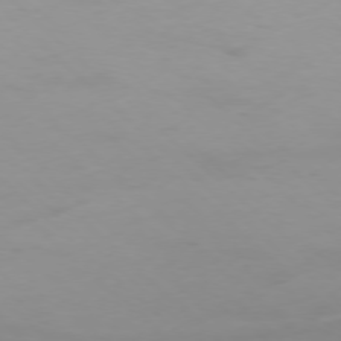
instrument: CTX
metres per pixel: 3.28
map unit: Hpe
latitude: -77.6155
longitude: 12.0094
